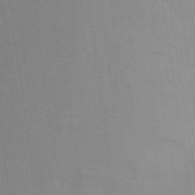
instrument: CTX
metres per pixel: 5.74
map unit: Hto
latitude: -2.8407
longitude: -34.5734
